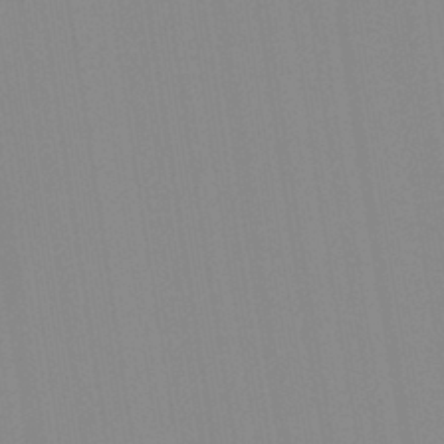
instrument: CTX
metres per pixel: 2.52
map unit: Aa
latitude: 32.2711
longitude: -142.8191
